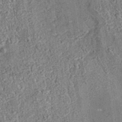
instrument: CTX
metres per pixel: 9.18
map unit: eAb
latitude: 35.3859
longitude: 115.0675
